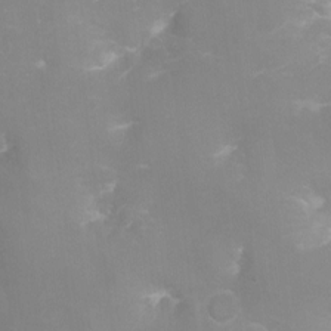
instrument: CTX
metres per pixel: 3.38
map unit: Ht
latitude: -11.3321
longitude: -45.6127
